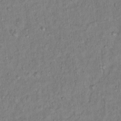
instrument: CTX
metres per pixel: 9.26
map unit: Hto
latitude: 13.8017
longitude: -37.5182
